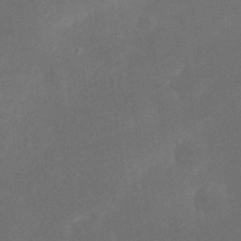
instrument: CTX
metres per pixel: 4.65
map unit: eHh
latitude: 23.9717
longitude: -70.0444
